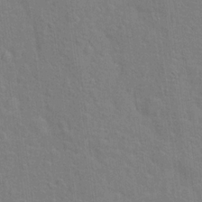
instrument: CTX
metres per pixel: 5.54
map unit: Hto
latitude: 16.7813
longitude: -41.0647
